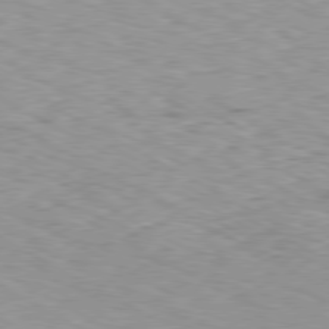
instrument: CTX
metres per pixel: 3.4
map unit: Ap
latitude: -80.4251
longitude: -47.9150
